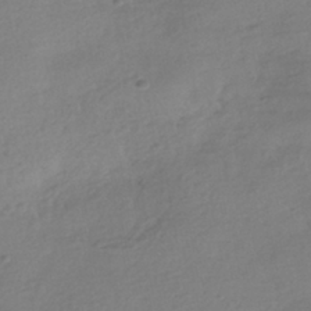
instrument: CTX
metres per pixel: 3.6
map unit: HNhu
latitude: -41.7855
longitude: 97.1998
